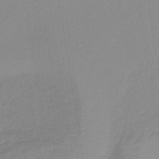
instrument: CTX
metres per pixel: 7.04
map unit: lHb
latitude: -40.2550
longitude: 64.1795
